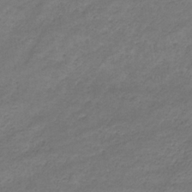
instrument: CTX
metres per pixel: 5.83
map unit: eHb
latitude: -32.9920
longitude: 68.3873
